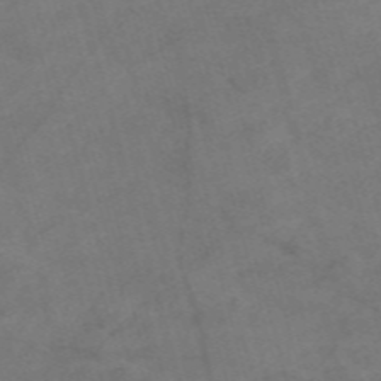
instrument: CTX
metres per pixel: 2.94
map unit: Nve
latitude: -58.8219
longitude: 51.6155
